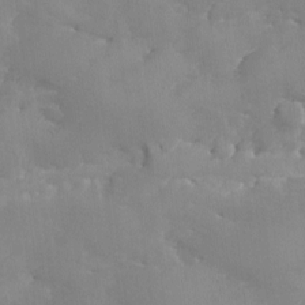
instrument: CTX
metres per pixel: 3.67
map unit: Ave
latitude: -8.5574
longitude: -117.4804
